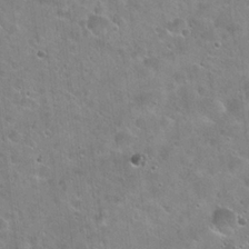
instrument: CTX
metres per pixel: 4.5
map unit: Hto
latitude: 21.8395
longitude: -53.7450
